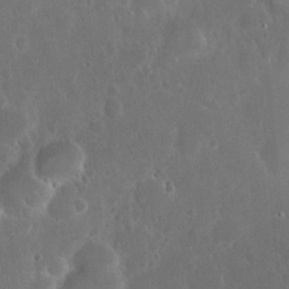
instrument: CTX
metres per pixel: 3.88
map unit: eHh
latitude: 22.1011
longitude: -58.1767
